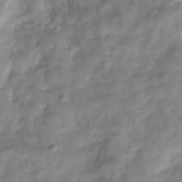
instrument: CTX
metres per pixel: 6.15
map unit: Hve
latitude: -30.4062
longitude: 94.3306
